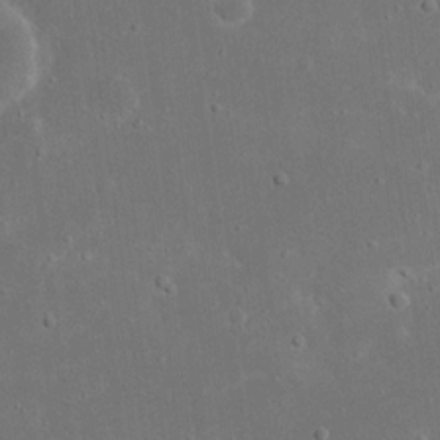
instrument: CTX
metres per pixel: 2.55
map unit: eHh
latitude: 16.6679
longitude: -72.1389
